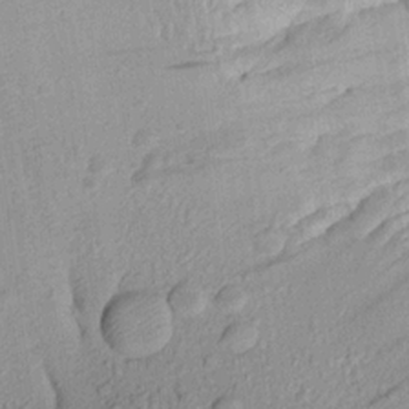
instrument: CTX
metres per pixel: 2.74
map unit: Aa
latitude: 19.2915
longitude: -143.1781
